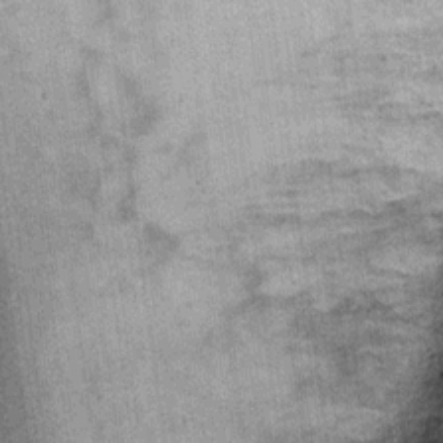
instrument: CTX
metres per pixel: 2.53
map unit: Ht
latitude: 8.3089
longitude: -37.1025
